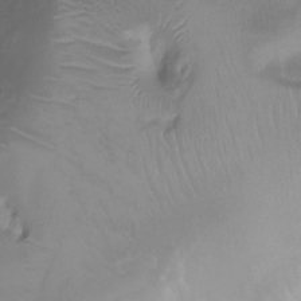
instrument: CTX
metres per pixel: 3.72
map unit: Ht
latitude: -6.9163
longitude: -29.3481
